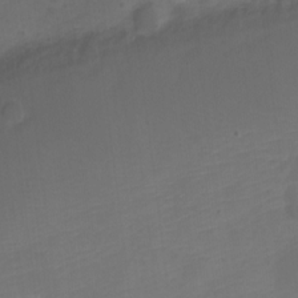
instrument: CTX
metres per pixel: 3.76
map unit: Nve
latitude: -21.5210
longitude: 106.5196
